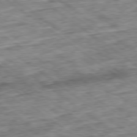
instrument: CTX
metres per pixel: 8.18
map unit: Ap
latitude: -79.5399
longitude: -76.2333
